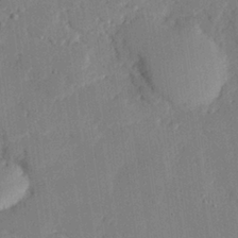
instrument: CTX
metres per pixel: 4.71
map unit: eHh
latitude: 27.5371
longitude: -82.2711
